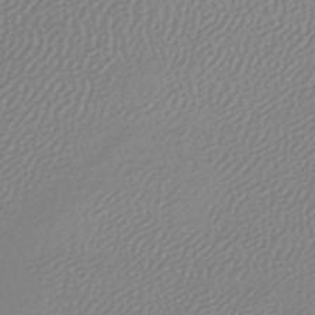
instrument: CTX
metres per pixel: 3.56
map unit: lHb
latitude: -45.7667
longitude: 71.1053
